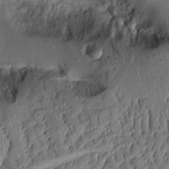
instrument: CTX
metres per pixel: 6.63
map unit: Aa
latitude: 9.4804
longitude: -129.0458
